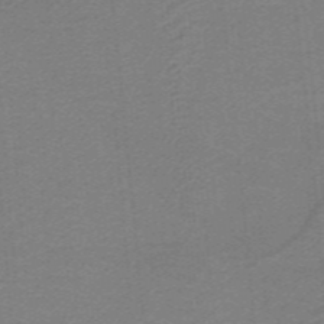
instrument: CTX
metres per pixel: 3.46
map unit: lHb
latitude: -40.7652
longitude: 54.2362
